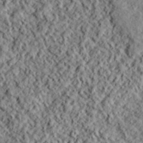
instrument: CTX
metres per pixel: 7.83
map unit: lHvf
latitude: 39.3104
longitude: -88.4034
